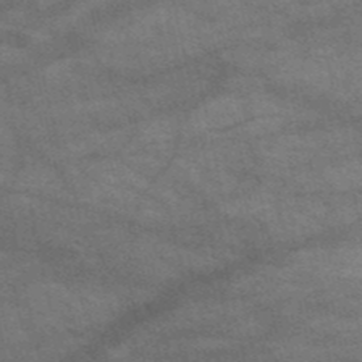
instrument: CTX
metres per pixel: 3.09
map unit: HNb
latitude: -52.2928
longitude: -42.7246
